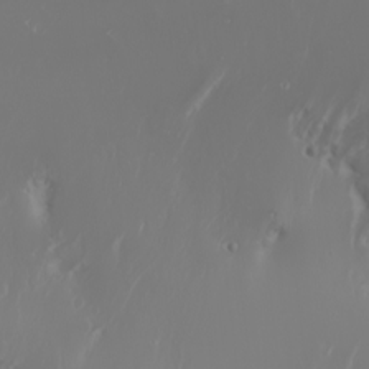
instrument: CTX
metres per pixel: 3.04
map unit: Nhu
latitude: -6.5573
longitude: -90.6113
